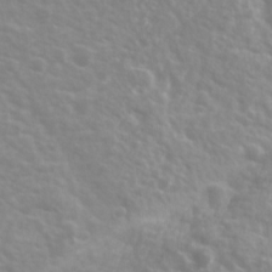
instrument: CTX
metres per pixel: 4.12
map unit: Ave
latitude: 18.1389
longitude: -133.5749
